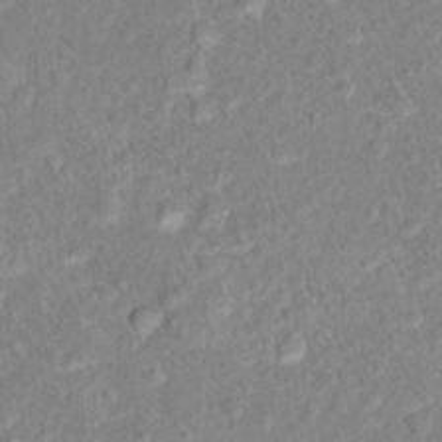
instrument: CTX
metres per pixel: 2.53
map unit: Hto
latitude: 16.1767
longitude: -41.5560
